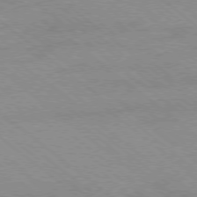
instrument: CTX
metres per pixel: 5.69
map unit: Ap
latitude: -78.8786
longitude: -65.1970
